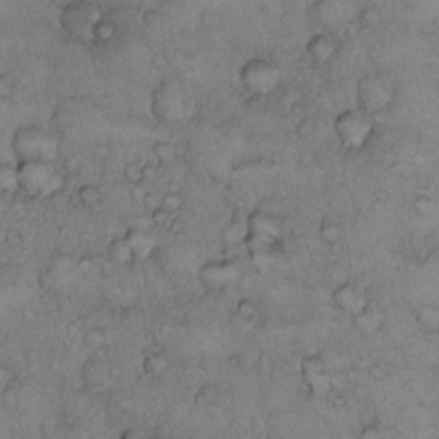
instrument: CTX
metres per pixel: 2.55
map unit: Hto
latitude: 9.7450
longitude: -57.9528
